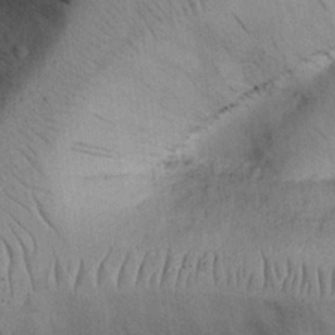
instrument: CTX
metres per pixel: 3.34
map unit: Nhu
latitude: 26.6302
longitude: -71.8961
